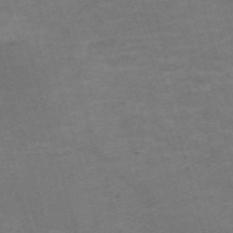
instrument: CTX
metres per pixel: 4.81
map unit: Nve
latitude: -59.7288
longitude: 57.5399
